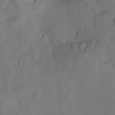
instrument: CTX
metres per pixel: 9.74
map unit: Htu
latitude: -2.3306
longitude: -176.1578
